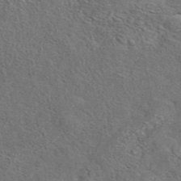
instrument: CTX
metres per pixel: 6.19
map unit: eAb
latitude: 43.7828
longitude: 110.2739
